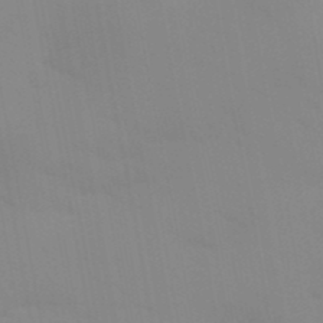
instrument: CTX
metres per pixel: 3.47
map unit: Aa
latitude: 32.4601
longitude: -145.9528
